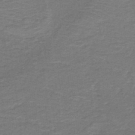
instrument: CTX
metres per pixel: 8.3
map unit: HNb
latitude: -43.5777
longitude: 52.5006
